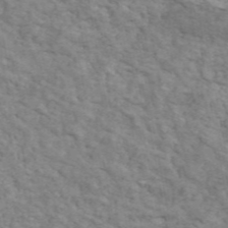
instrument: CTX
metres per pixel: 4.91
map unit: ANa
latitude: 46.0633
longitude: 29.9178
